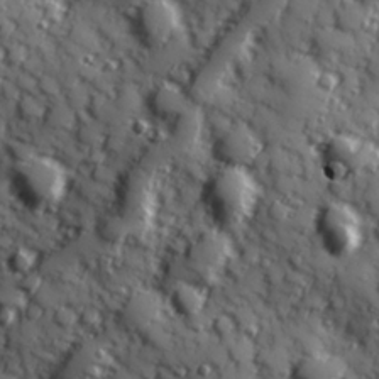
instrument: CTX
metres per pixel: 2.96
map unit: Hve
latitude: 24.8757
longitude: 146.8786
